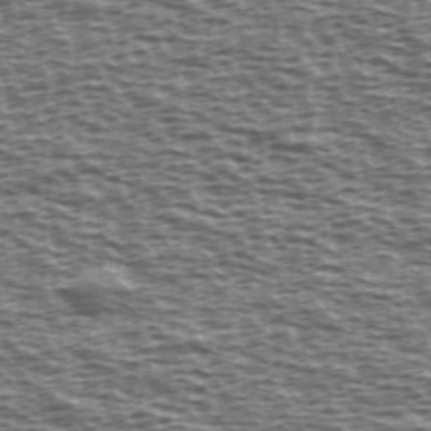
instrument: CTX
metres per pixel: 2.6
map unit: Ave
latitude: 38.5735
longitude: -112.8191
